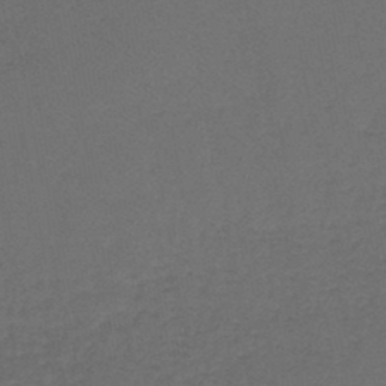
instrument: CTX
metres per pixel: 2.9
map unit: lHb
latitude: -43.7855
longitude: 73.5966
